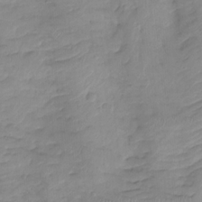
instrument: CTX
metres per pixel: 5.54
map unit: Hto
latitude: -8.1606
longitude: -44.5923
